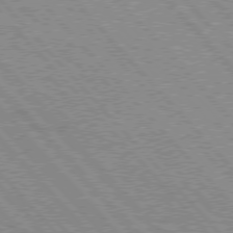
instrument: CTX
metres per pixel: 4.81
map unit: Hpe
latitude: 76.1200
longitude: -151.1403
